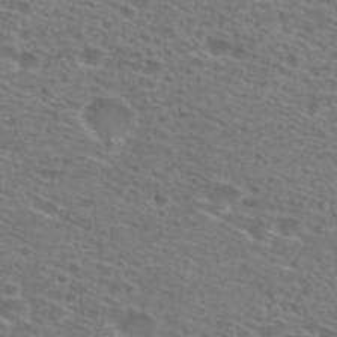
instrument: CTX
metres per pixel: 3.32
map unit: Hto
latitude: 28.3656
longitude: -47.3671
